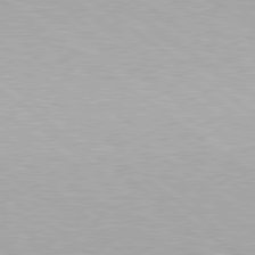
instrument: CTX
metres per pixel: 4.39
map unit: Hpe
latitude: 79.3293
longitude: -153.1592
